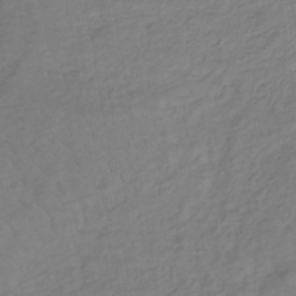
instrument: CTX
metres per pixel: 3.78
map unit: lHb
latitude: -38.3684
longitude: 71.1242
